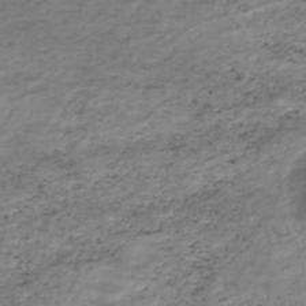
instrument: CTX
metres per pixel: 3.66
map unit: HNhu
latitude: -46.7463
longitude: 28.5574
